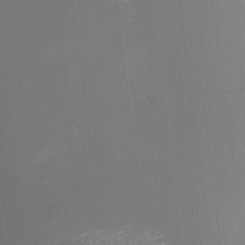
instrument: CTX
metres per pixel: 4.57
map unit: HNhu
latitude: 6.5546
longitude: 8.6707
